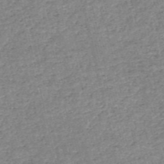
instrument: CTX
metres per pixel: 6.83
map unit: HNb
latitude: -53.1809
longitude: -40.2144
